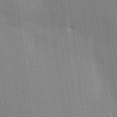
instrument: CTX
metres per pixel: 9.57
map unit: HNhu
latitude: 14.9892
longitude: 13.0298
